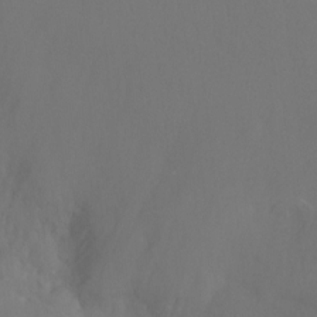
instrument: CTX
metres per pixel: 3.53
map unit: Ht
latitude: -5.4076
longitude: -26.7435
